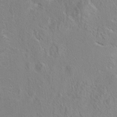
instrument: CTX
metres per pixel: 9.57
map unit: Hto
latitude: 9.0836
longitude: -35.2914
